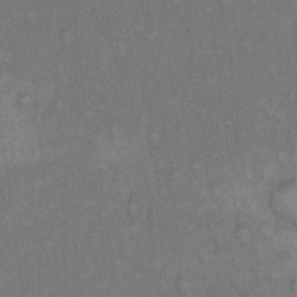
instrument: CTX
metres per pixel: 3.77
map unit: Hto
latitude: 12.2523
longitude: -60.4223
